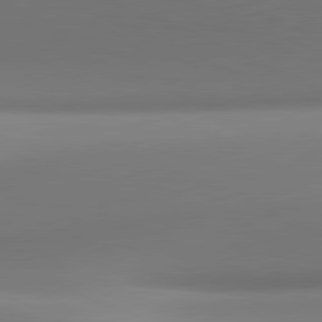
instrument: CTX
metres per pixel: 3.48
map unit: lApd
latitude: 81.4993
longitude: 143.1809
